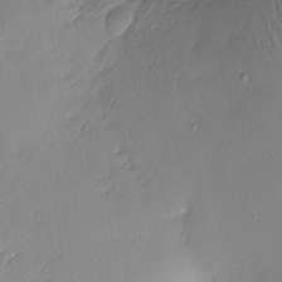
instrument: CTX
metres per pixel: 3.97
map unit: Nhu
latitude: 1.8394
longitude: -75.7072
